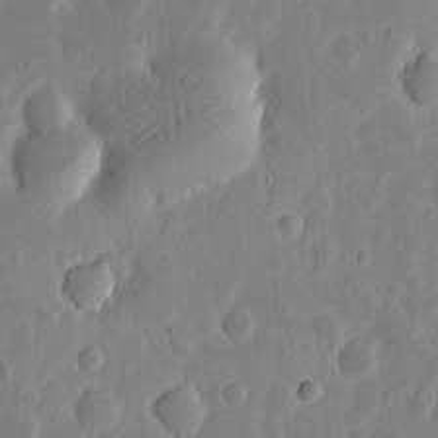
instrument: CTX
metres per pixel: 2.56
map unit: eHh
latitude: 6.5924
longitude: -70.6679
